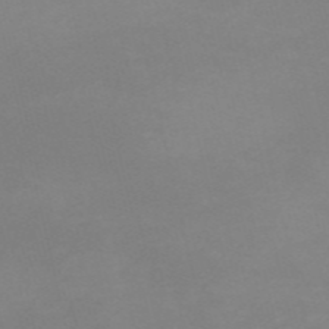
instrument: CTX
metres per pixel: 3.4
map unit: HNb
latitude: -55.7100
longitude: -41.3481
